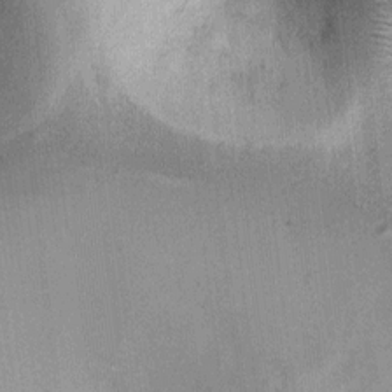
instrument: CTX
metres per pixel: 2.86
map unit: Ht
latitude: 4.6868
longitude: -22.4601
